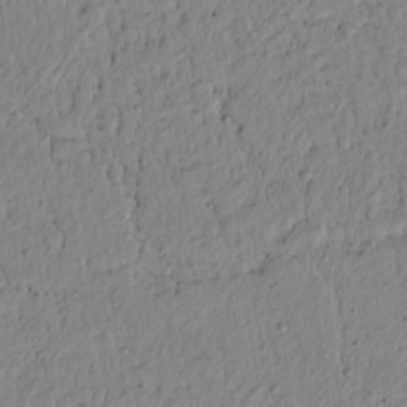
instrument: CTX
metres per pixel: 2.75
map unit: lAvf
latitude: 6.7246
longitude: 164.1228
